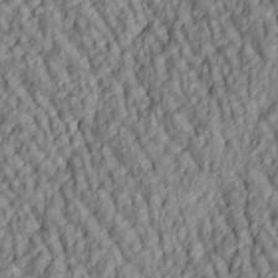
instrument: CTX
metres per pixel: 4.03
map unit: lAa
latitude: 5.3104
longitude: -116.4979
